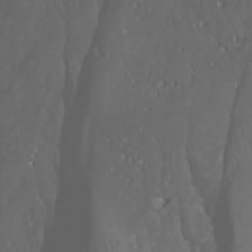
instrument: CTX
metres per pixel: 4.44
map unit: Htu
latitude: -1.6911
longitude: -76.0633
